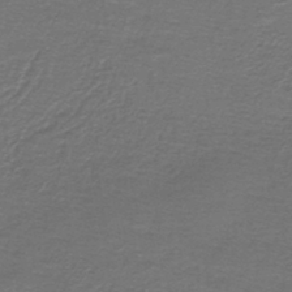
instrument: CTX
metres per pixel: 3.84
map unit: lHb
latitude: -43.7855
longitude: 56.9919
